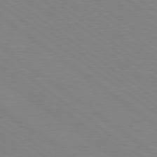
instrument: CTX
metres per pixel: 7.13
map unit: Hpe
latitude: 78.9325
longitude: -124.7813
